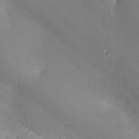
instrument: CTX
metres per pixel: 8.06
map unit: lHvf
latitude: 25.7827
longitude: 140.8975
